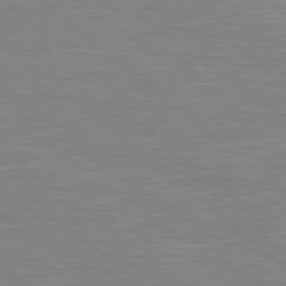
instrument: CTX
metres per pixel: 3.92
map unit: Hpe
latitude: 78.5924
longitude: -125.4804
